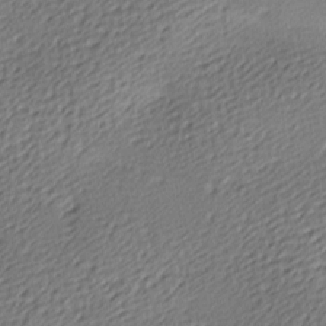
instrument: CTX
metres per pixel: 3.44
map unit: lAa
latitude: -9.5210
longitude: -126.8002
